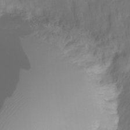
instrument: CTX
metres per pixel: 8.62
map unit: Nhe
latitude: -34.1984
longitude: -143.1970
